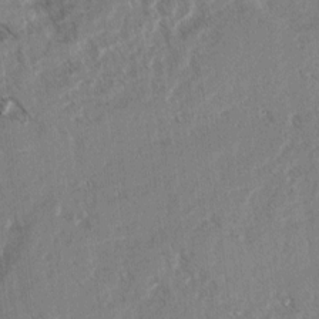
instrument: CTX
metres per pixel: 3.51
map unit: lAvf
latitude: 4.5357
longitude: -105.8206
